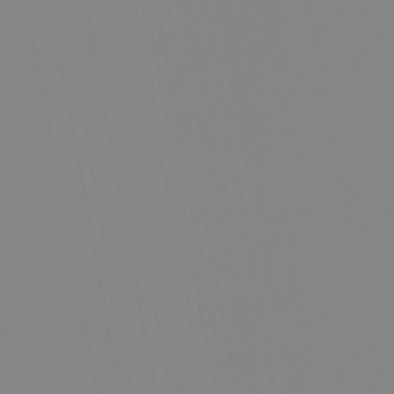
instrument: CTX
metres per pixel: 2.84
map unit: eHb
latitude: -48.8975
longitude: 85.0675
